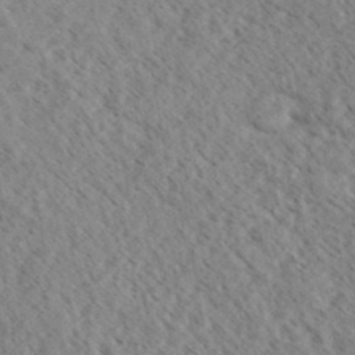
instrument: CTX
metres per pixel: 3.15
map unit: eHh
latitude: 34.2900
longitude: -140.6112
